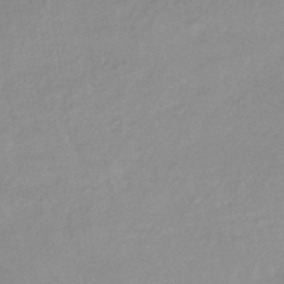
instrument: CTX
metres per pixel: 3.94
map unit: lHb
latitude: -34.9353
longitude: 69.3887
